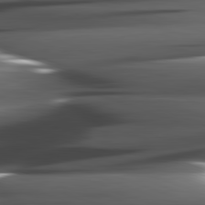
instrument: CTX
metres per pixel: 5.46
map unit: lApd
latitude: 82.2144
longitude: -144.2900
